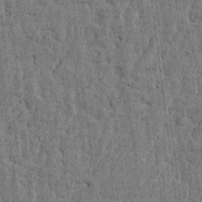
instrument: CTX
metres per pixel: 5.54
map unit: Htu
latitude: -2.6329
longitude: -179.5749
